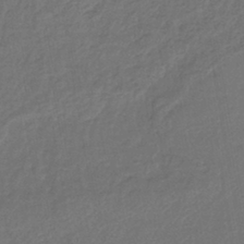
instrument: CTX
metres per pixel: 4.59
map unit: lHb
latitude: -43.1431
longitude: 64.7086
